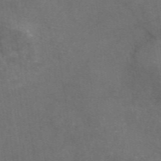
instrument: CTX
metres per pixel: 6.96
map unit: eAb
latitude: 47.1215
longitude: 111.2942
